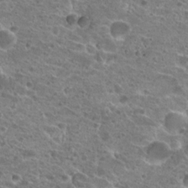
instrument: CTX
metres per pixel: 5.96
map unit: Hto
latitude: 21.2159
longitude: -41.4993
